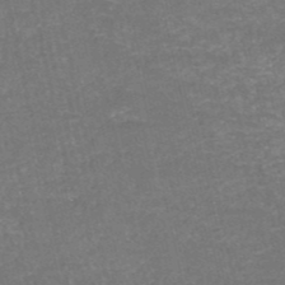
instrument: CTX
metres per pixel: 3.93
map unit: HNb
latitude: -51.1809
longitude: -49.0647
